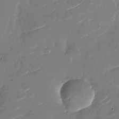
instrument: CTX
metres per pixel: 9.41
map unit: Nhu
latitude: -26.9541
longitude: -73.7450
